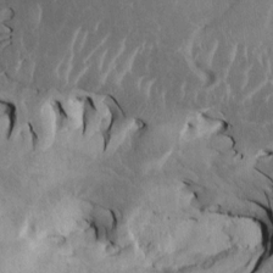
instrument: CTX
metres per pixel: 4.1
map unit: HNhu
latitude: 4.3845
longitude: 4.2739
